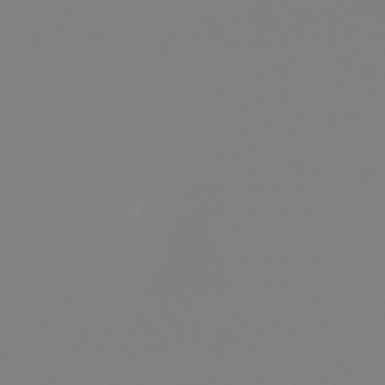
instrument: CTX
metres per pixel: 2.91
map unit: HNb
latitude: -45.7478
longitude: 56.0661
